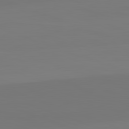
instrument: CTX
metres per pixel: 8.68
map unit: lApd
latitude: 82.2522
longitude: 145.1620
